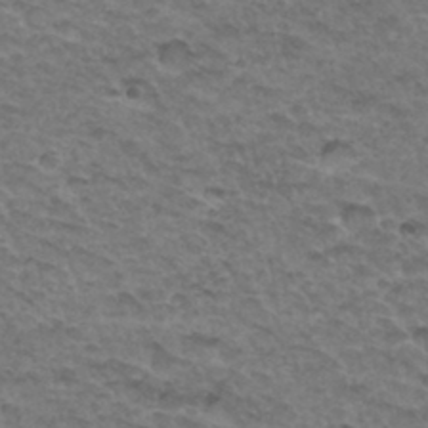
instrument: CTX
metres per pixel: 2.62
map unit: Hto
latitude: 33.1781
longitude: -47.5938
